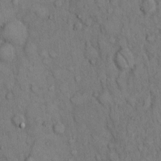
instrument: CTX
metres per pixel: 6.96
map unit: Hto
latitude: 10.4790
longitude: -60.9513
